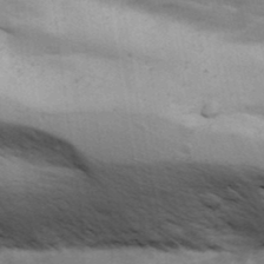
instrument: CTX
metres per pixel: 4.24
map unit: Ave
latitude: 12.4790
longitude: -102.4979
